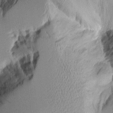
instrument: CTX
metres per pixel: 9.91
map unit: Aa
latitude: 10.3656
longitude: -127.0648
